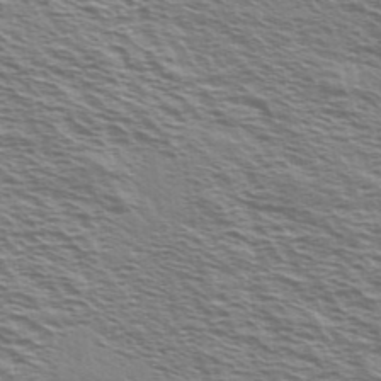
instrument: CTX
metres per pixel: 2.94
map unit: Ave
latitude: 38.3845
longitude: -110.3467
